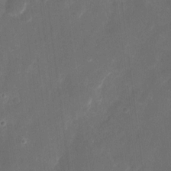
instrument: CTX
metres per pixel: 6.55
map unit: eHh
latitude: 9.0270
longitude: -71.3104
